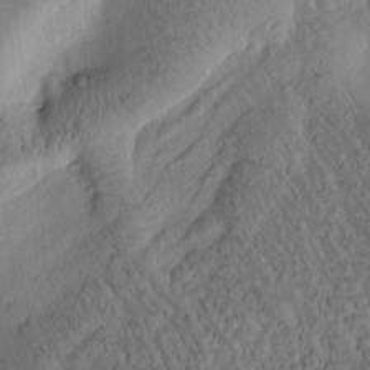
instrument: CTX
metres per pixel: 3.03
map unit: Htu
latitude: -1.0298
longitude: 170.5007
